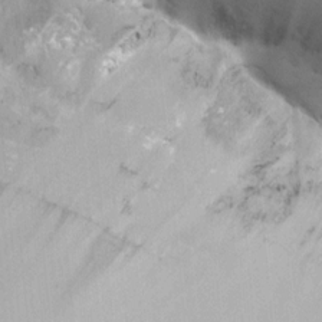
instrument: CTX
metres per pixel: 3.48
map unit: HNhu
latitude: 7.4993
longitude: -0.5734
